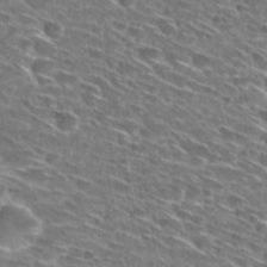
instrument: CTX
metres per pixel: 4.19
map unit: Hto
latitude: 29.5182
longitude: -45.0647
